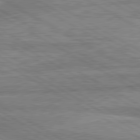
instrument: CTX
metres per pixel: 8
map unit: lApd
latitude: 80.4412
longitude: -171.1781
